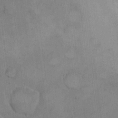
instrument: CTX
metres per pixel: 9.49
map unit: Hto
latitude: 8.4223
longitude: -60.8380
